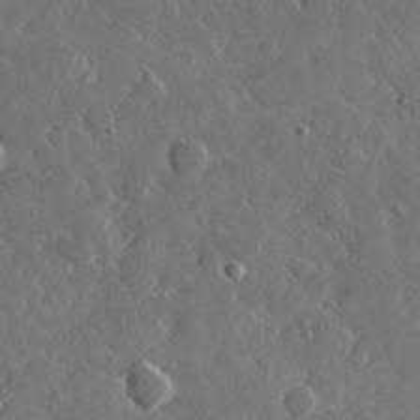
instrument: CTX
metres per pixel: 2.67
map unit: lHvf
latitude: 33.0081
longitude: -87.2915
